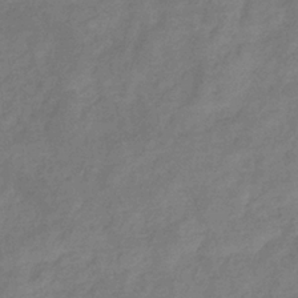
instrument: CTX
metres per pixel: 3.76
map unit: eHb
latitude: -33.7100
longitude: 74.9164
